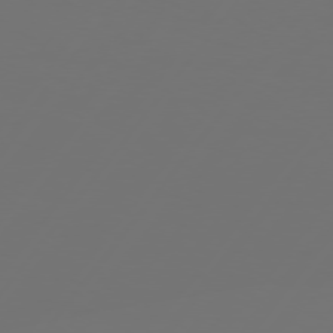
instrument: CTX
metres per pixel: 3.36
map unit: Hpe
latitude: 74.9136
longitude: -129.4048
